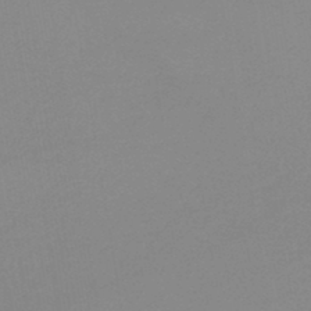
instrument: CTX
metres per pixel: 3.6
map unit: HNb
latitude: -45.0298
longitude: -44.4790
